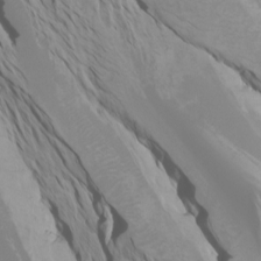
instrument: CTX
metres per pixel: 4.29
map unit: Htu
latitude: -7.7477
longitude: -65.7261
